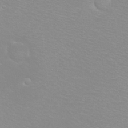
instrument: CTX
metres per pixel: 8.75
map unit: eHh
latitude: -8.6518
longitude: -70.5923
